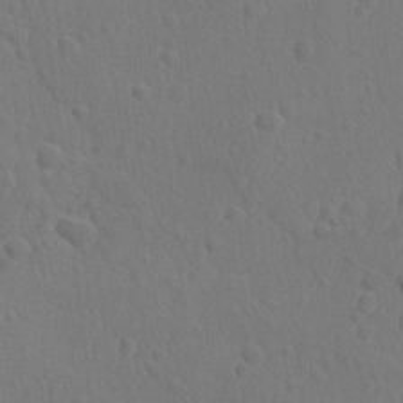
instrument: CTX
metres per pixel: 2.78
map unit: lAvf
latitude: -9.7666
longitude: -120.6869
